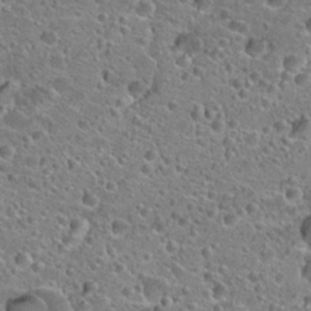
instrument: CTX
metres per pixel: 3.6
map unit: Hto
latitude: 23.6505
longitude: -43.3482
